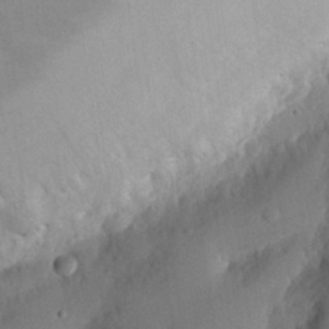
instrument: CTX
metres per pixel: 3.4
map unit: eHh
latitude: 26.3845
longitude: -80.5357
